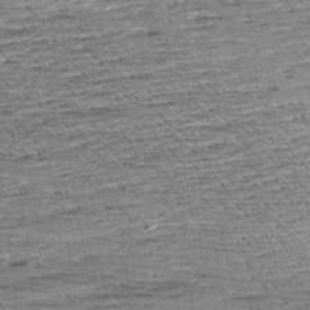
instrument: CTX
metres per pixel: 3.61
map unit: Aa
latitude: 9.6127
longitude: -139.6316
